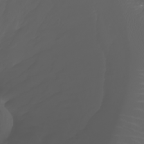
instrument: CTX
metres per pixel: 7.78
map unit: Nhu
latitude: -7.5210
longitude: -84.4034
